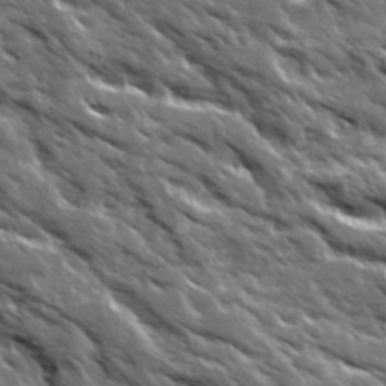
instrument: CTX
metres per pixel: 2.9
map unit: Ave
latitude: 19.6316
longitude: -134.9513
